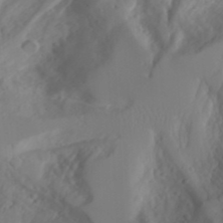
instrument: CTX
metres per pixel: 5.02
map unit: Aa
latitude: 24.4978
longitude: -131.4238
